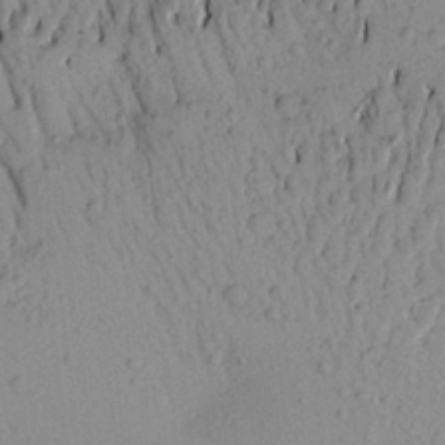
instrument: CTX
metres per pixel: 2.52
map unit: Aa
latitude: 20.3845
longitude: -149.3860
